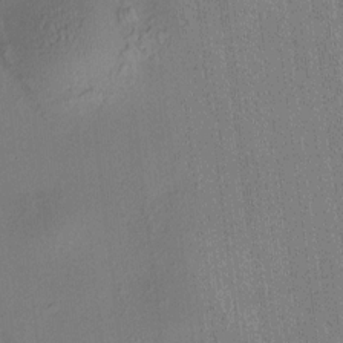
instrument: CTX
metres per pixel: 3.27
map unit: HNhu
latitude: 8.1956
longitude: 15.4833
